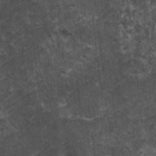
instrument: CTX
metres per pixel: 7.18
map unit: HNhu
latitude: 3.0080
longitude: 4.3873
